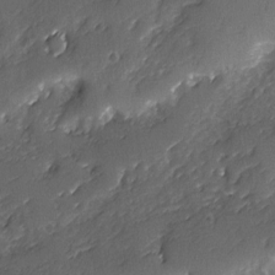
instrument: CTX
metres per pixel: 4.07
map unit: Ave
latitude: -7.7099
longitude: -118.0444
